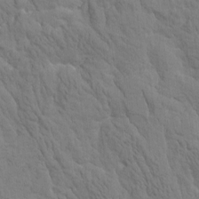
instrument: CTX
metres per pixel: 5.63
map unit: Htu
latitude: -1.7667
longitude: 179.8611
